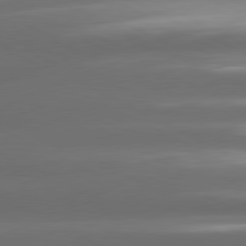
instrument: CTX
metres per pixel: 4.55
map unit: lApd
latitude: 80.8569
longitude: -142.3845
